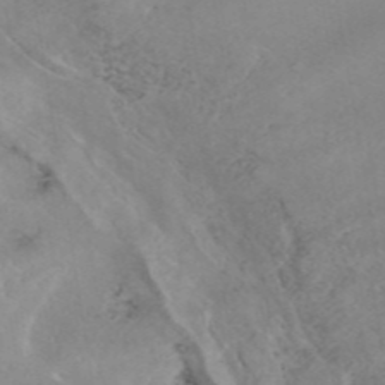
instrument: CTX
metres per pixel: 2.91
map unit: eAb
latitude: 44.7624
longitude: 126.7841
